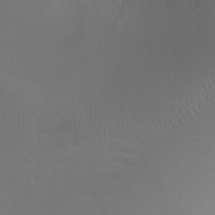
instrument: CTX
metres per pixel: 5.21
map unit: Ht
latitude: -2.7652
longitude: -18.8947
